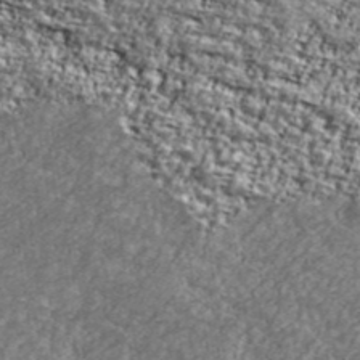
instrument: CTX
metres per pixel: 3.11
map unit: Ave
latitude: 41.8772
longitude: -111.1781
